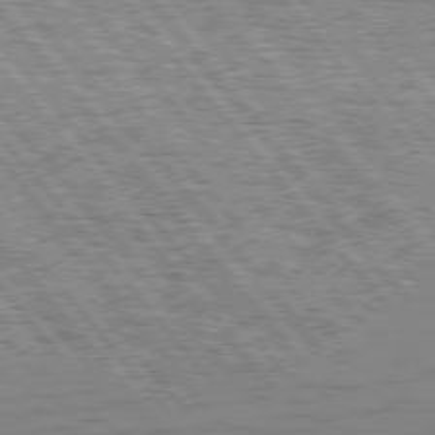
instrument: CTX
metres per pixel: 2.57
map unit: Hpe
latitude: 75.3671
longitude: -125.8772
